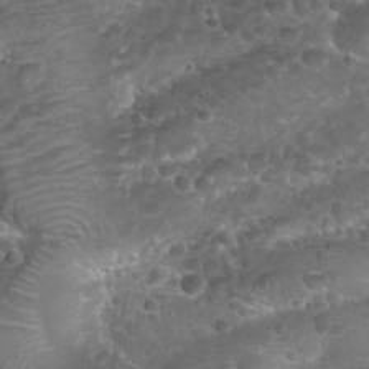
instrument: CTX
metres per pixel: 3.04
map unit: Nhu
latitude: 25.1781
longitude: -52.0633
